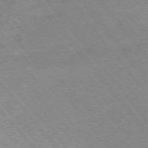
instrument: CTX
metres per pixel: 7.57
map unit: Hpe
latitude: -75.8801
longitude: -17.4993
